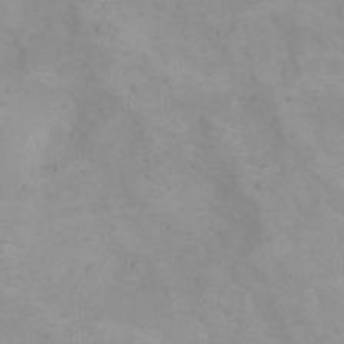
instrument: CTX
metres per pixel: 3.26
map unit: eHh
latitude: 21.5560
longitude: -64.7435
